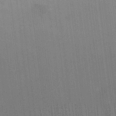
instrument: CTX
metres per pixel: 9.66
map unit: lAvf
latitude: 7.7639
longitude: 165.7100
